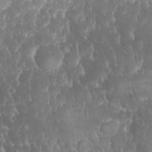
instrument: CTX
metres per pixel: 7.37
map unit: eHh
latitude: 32.2334
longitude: -64.4034
